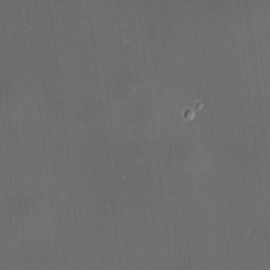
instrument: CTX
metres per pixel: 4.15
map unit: HNhu
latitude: 8.6869
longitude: 13.3321
